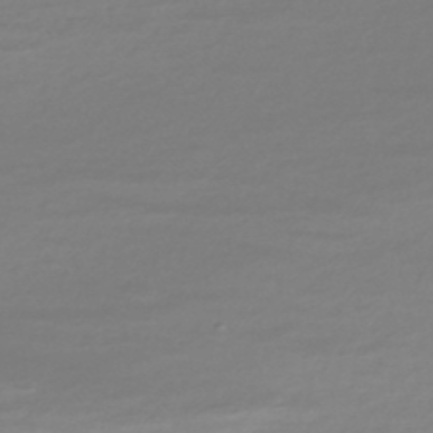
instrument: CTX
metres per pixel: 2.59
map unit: HNhu
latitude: -44.8975
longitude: 99.0108
